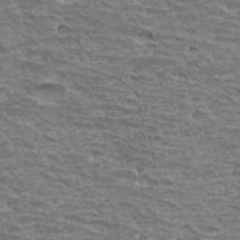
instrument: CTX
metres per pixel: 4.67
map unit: Hto
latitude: 34.1388
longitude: -39.7261
